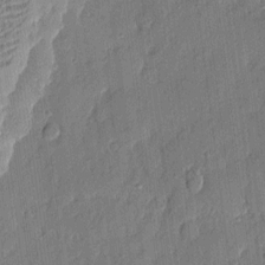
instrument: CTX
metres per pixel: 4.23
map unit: eHh
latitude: 4.0822
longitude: -76.6868
